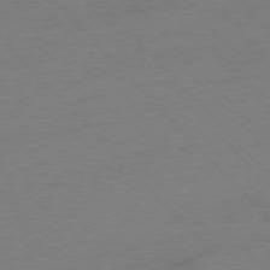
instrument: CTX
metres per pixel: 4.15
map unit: Hpe
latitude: -77.2565
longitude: -14.7247
